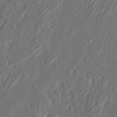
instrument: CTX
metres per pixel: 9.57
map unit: eHh
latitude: 4.7246
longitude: -77.4048
